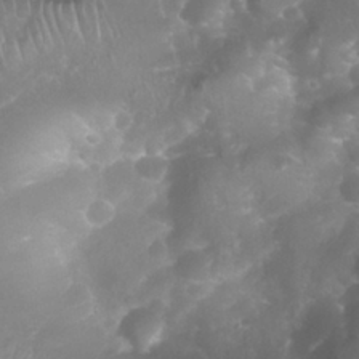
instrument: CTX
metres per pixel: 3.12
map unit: Nhu
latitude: 27.4049
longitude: -63.5938
